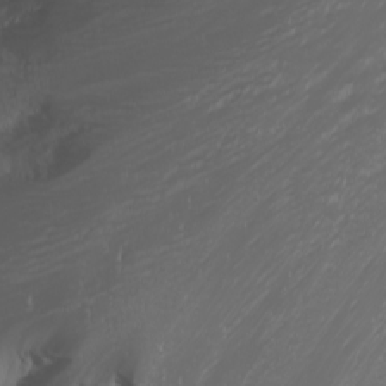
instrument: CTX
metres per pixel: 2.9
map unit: Nhu
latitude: -0.9353
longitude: -79.6127
